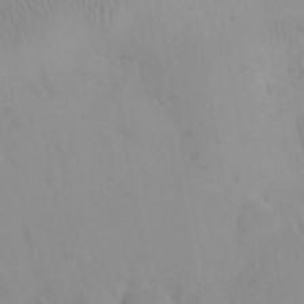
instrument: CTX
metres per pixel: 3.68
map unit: eHh
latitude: 24.4223
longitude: -66.4034
